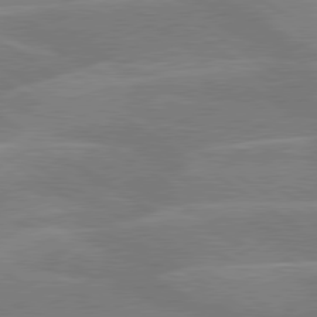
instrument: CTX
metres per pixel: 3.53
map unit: lApd
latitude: 79.4616
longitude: -122.9703
